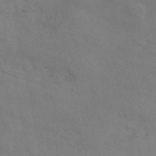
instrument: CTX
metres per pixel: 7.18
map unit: eAb
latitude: 50.7435
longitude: 117.1809
